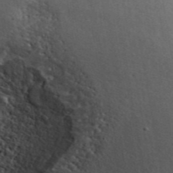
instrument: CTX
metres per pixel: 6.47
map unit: ANa
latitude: 43.0270
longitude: 46.5951
